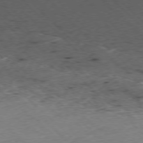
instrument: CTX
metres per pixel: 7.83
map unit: Ap
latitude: -77.6911
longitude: -60.1955
